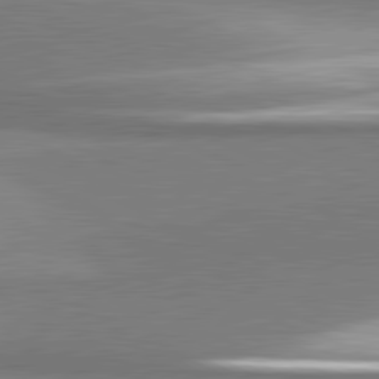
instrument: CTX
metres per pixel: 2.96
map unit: lApd
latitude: 81.4804
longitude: 167.7855
